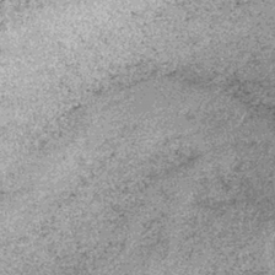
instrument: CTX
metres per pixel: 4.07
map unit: lHb
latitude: -39.3698
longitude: 67.1054
